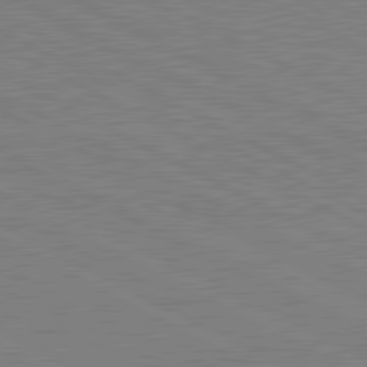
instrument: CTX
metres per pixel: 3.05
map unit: lApd
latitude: 81.2159
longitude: 151.4265
